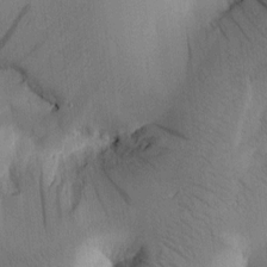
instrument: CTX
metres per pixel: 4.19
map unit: Htu
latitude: -0.0472
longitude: 172.4251
